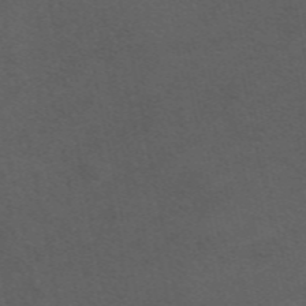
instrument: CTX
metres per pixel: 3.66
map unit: ANa
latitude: 52.0444
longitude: -71.3293
